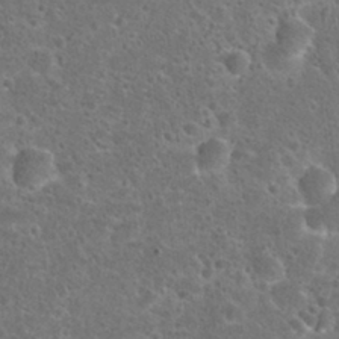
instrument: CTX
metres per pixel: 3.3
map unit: Hto
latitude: 22.5546
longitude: -48.1200
